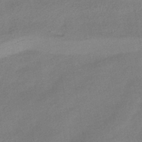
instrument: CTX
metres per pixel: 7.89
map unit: HNhu
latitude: -42.1983
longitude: 92.6141
